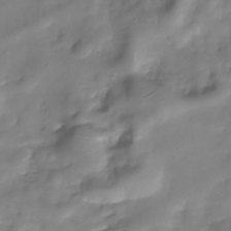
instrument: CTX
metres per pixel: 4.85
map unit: Hve
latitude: -30.4440
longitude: 94.2361
